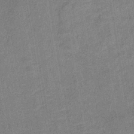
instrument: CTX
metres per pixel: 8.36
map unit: lHb
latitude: -37.4076
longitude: 74.1228
